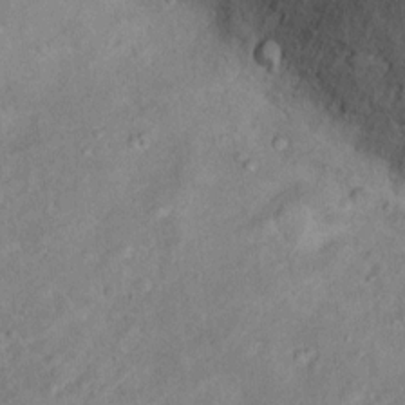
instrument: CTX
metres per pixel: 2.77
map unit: Ht
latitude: 13.3293
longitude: -39.2348
